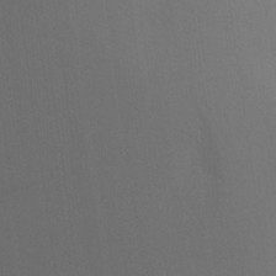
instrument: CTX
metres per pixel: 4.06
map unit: Aa
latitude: 26.7057
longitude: -145.9717
